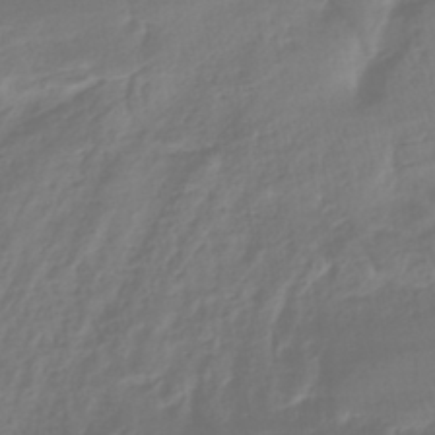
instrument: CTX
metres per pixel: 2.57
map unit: HNhu
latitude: -43.4832
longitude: 103.9745
